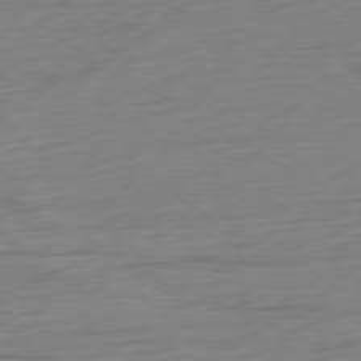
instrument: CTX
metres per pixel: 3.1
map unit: Ap
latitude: -77.5777
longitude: -77.5560
